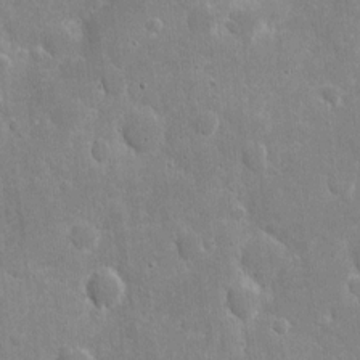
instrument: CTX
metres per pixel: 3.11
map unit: eHh
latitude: 6.5168
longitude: -69.9528
